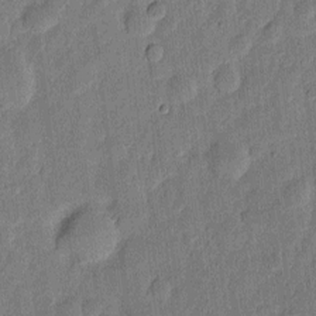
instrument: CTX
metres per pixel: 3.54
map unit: eHh
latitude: 6.2522
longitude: -71.0836
